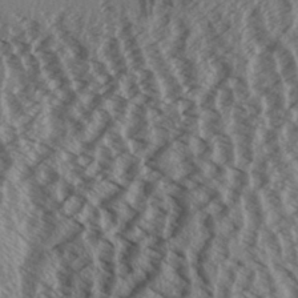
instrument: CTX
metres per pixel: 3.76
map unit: Aa
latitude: 32.1767
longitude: -137.5749
